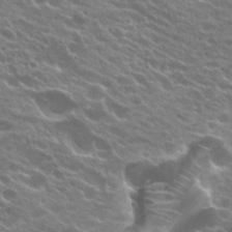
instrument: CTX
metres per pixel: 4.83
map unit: Hto
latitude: 24.3467
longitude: -37.4616
